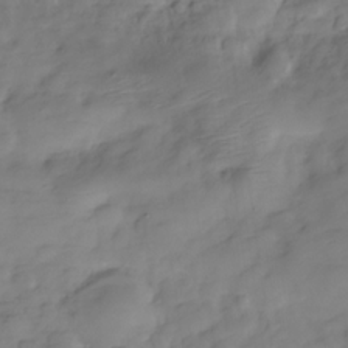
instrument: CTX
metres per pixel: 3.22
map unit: Hve
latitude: -29.6722
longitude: 91.1998
